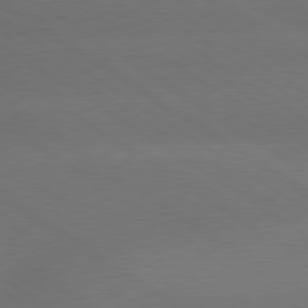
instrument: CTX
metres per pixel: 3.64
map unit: lApd
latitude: 79.8395
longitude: -151.8016
